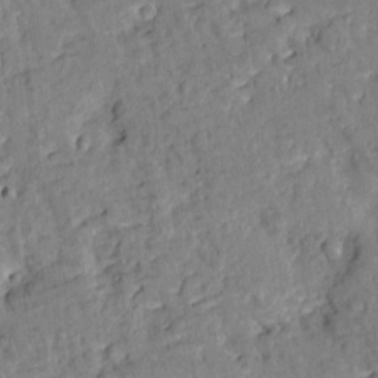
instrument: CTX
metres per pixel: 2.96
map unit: Htu
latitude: -2.3873
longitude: 174.7085
